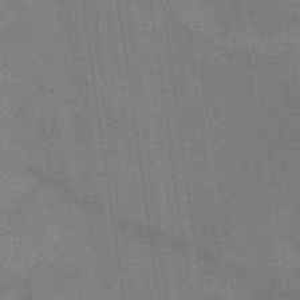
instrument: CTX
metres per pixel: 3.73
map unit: lHb
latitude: -40.8030
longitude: 75.5588
